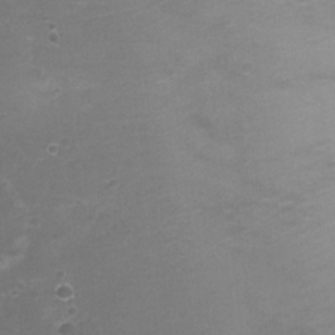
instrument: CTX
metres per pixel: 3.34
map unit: Nhu
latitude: 3.4237
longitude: -17.4426
